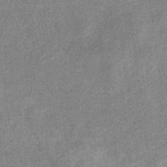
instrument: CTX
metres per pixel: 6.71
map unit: eHb
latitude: -34.1417
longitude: 78.3306
